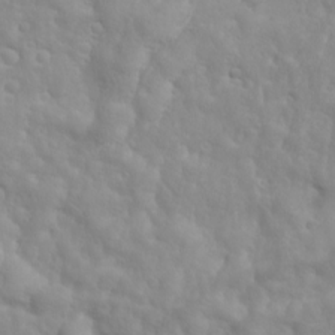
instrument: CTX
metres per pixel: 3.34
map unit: Ave
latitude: 17.6694
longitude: -133.3104
